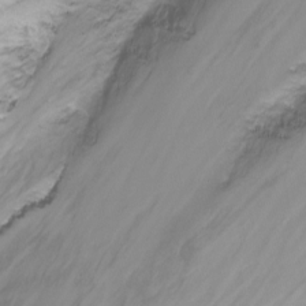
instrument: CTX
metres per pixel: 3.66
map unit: Nhu
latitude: -12.8597
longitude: -60.1200
